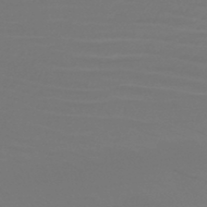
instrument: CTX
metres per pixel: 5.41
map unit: HNb
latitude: -46.1039
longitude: -44.1011
